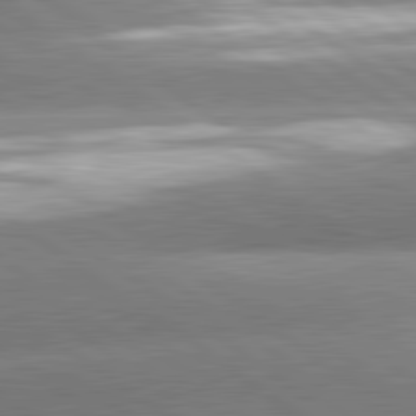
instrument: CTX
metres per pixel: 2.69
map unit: lApd
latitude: 81.4237
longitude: -157.0647
